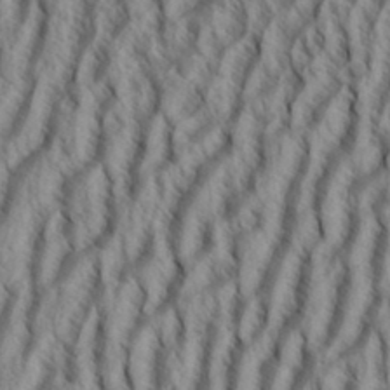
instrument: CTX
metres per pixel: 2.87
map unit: eHh
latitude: 34.4790
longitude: -137.8773
